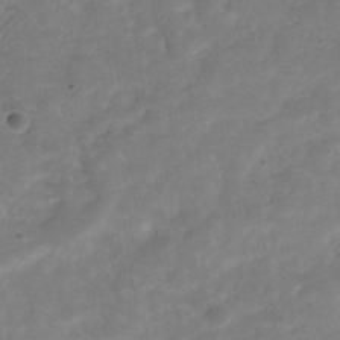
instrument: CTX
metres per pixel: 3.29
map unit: Hve
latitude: -32.1984
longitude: 89.6344
